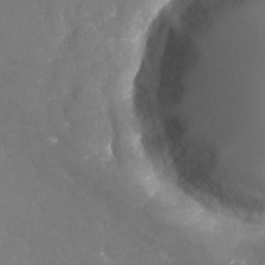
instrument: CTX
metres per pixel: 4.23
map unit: Nhu
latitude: -25.6722
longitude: -57.0458
